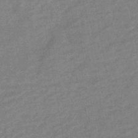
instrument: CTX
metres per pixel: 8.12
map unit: HNhu
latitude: -44.1795
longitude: 99.2565
